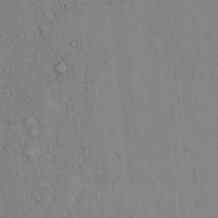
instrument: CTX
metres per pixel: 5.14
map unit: Hto
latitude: 13.8395
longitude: -57.8016
